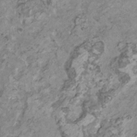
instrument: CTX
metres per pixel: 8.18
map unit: HNhu
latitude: 1.4993
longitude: -0.3278
